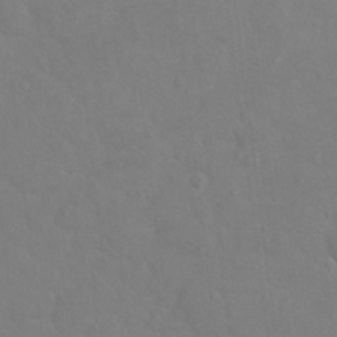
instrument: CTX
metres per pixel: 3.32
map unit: Hto
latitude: -5.9178
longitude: -35.4237
